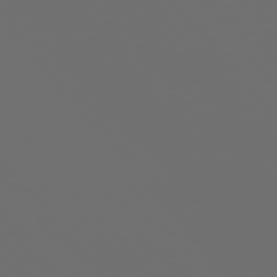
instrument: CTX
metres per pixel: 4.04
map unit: Ap
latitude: -76.0283
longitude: -63.9339
